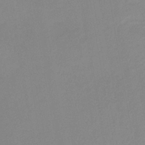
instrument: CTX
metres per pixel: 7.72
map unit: HNb
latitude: -35.4643
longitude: 51.5399
